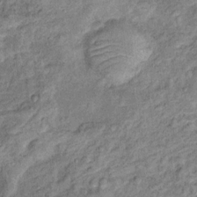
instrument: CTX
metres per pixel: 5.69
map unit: Ht
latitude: 11.2348
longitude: -39.9717
